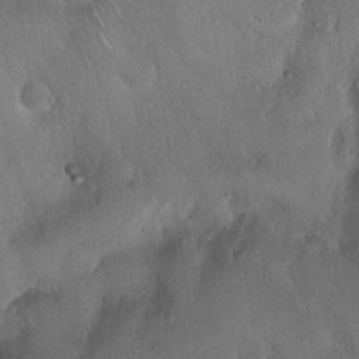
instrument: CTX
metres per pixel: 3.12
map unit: Hto
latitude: 17.0647
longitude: -59.6505
